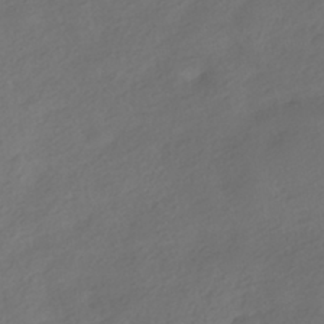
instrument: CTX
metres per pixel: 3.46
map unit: HNhu
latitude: -39.9178
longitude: 96.9353
